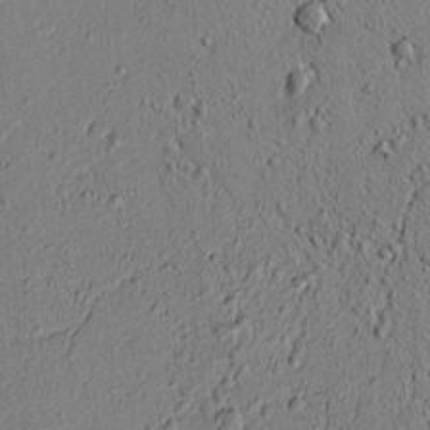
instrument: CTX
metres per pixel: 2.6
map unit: lAvf
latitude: 5.7072
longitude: 165.7478
